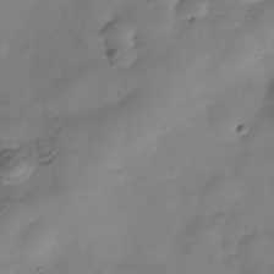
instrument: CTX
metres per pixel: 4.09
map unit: Nhe
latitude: -37.8800
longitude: -116.9703
